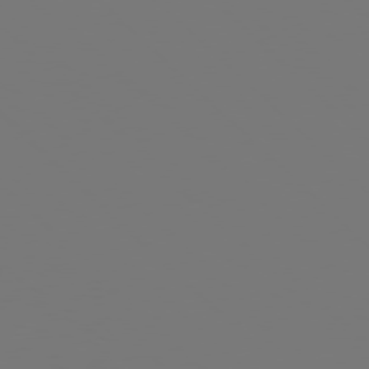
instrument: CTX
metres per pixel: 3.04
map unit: Hpe
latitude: 77.1025
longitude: -137.2348
